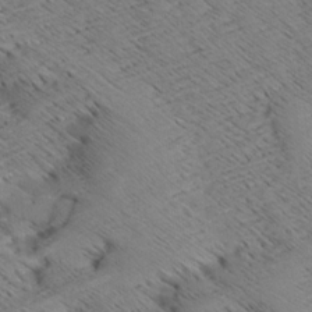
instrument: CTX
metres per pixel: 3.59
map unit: Aa
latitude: 8.5546
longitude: -140.2900
